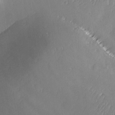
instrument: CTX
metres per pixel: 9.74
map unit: Ave
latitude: -6.4629
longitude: -120.1578
